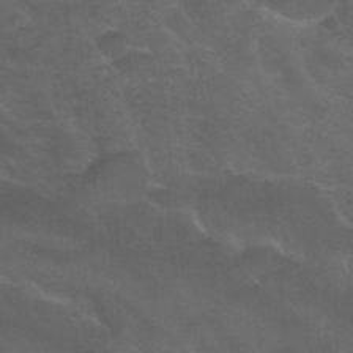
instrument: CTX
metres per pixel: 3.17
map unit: Nhu
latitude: 29.7638
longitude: -50.9135
